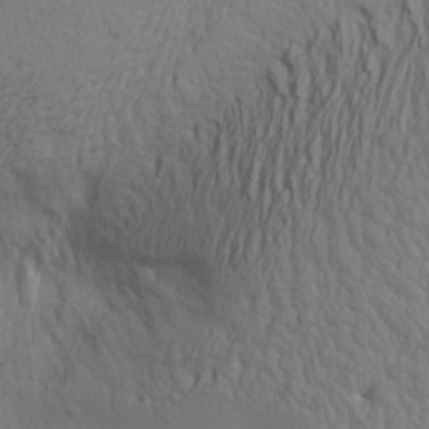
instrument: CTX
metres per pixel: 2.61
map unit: Aa
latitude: 18.9702
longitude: -142.1011
